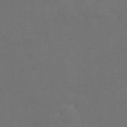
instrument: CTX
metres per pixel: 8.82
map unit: Hto
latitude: 6.6490
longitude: -34.8002
